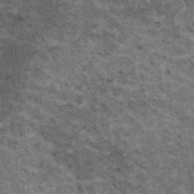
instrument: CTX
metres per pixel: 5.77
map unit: HNhu
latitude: 2.9702
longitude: 4.2172
